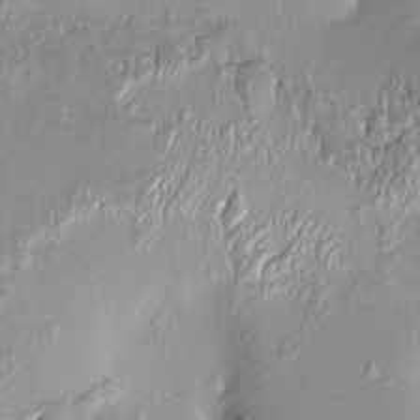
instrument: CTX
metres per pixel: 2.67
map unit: HNhu
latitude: 4.7246
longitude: 8.0283
